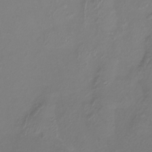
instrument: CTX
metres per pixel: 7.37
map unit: Htu
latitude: -13.7856
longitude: -47.0648
